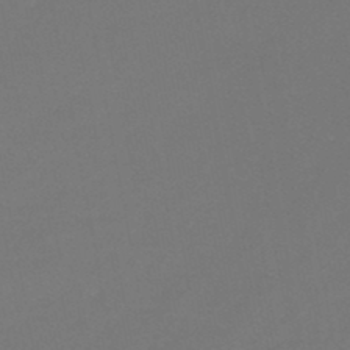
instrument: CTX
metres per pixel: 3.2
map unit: HNb
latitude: -47.2187
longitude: -35.4993
